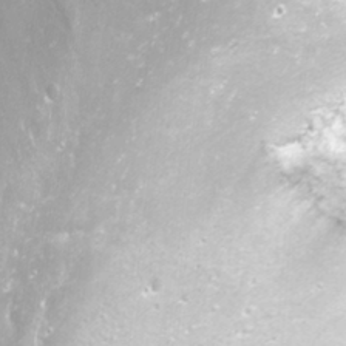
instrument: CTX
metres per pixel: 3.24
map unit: Nhu
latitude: -8.1039
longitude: -73.8583
